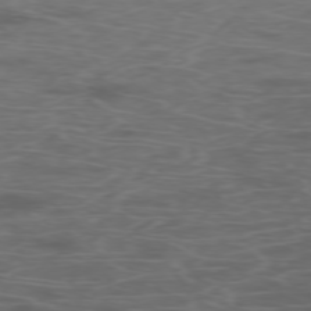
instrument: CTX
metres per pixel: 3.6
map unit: Hpe
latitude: -76.1417
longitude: -10.7246
